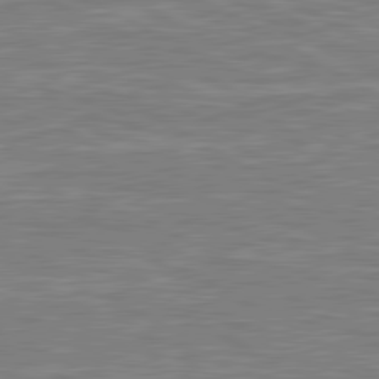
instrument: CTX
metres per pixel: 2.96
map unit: lApd
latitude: 80.7813
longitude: -172.7057
